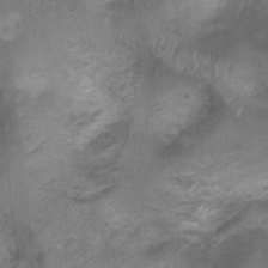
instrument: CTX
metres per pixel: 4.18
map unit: Nhu
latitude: 1.3481
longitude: -17.9528
